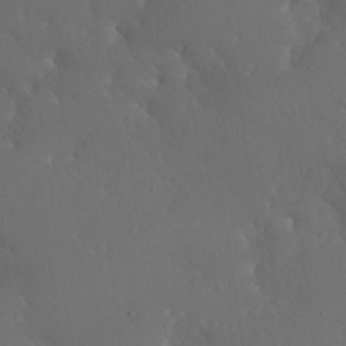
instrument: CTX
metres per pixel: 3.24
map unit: Nhu
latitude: 30.4601
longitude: -57.2348
